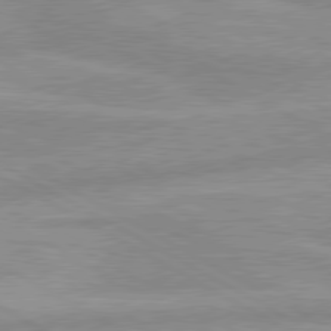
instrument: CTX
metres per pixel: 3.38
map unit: lApd
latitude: 80.0633
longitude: -168.8758
